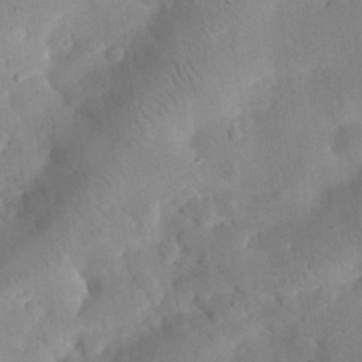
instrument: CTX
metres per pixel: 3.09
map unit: eHh
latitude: 25.5749
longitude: -68.0633
